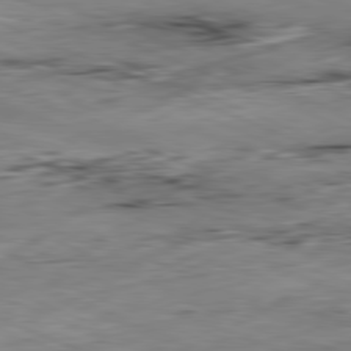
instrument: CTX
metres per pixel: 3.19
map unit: Ap
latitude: -81.7667
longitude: -82.7057
